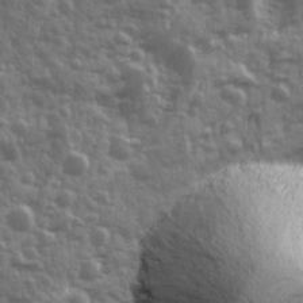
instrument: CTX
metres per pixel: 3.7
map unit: Ave
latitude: 12.1578
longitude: -103.6883
